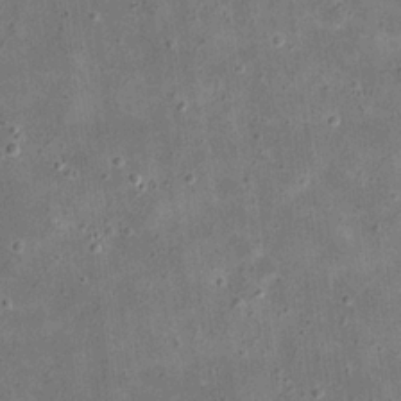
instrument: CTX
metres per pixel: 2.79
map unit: eHh
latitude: 21.2537
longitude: -66.1955
